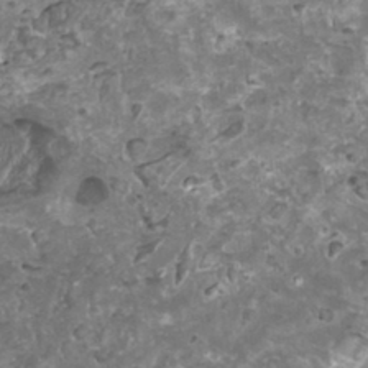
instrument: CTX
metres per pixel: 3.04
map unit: HNhu
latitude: 0.7435
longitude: 6.1794
